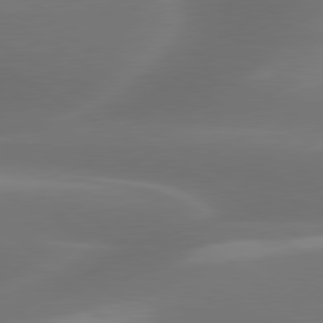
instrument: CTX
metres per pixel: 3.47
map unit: lApd
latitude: 79.9906
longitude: -119.4993
